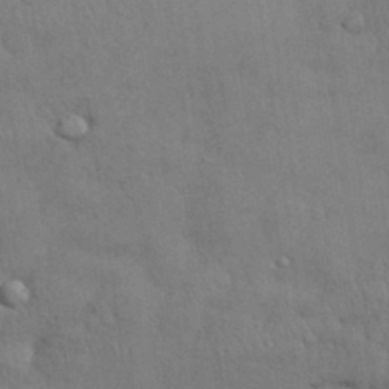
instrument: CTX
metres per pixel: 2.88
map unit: Nhu
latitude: 28.4979
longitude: -68.6491
